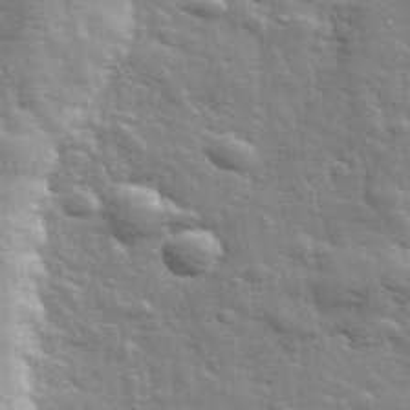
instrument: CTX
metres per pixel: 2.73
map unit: lHvf
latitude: 34.6490
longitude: -81.7072
